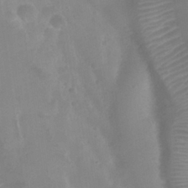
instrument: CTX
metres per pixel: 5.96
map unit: Nhu
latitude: 28.7435
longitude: -55.7261
